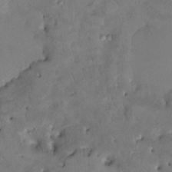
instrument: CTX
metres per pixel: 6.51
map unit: HNhu
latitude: 6.7057
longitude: -0.1577
